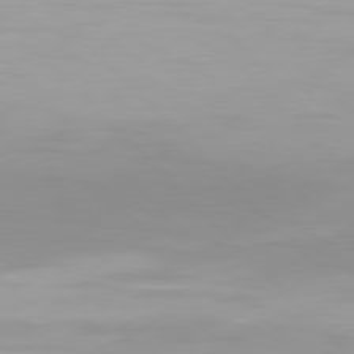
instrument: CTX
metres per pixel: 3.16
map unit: Hpe
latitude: 77.6882
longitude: -167.2726
